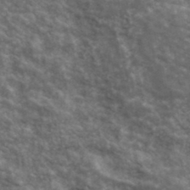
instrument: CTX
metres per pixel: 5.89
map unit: lHvf
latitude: 39.3293
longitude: -89.1404
